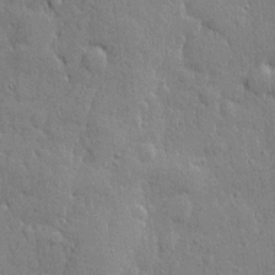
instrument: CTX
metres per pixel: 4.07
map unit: eHh
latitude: 4.1578
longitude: -75.3482
